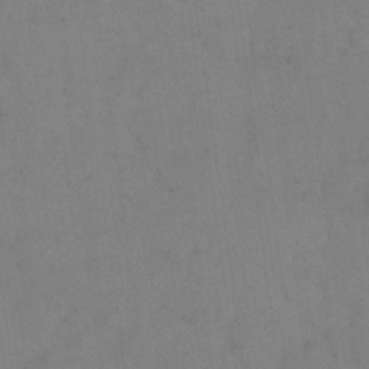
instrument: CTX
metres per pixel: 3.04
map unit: eHh
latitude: 18.5168
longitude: -64.7624
